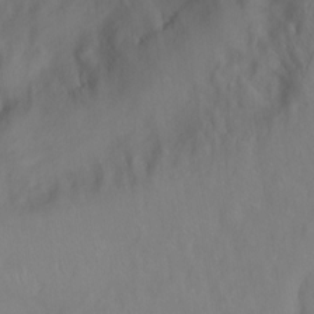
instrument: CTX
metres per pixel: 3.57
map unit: Ht
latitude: -2.0661
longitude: -33.5182
